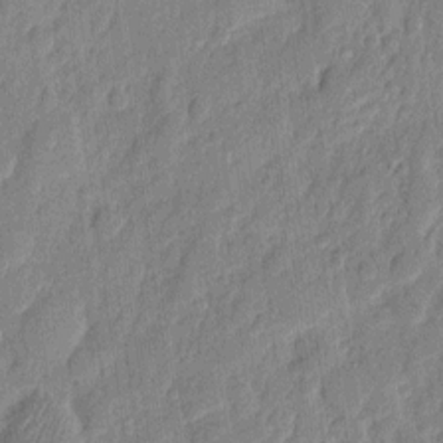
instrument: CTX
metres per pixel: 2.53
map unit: eHh
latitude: 7.3671
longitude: -74.2900
